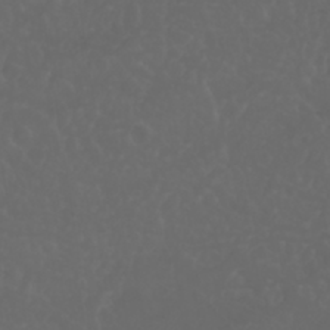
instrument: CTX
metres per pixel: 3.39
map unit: Nhu
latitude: 22.8758
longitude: -65.0647
